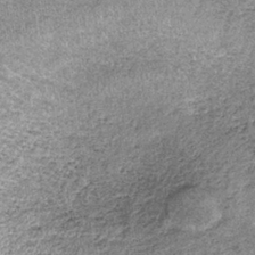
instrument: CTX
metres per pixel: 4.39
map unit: lHb
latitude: -36.0094
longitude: 64.9920
